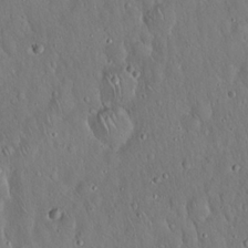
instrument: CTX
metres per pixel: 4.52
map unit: Hto
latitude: 16.7246
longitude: -57.4993
